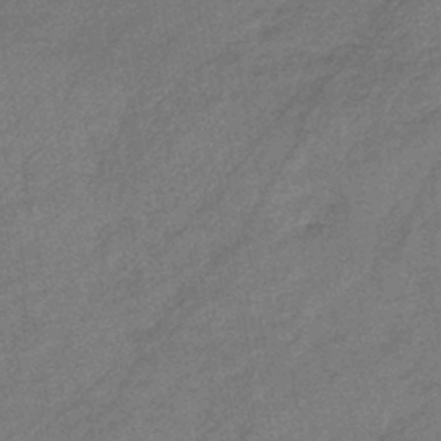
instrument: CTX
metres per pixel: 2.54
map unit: eHb
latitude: -43.1998
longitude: 84.5384
